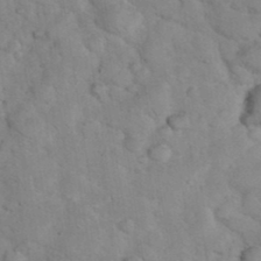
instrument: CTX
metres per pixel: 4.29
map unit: eHh
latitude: 37.1214
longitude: -66.3467
